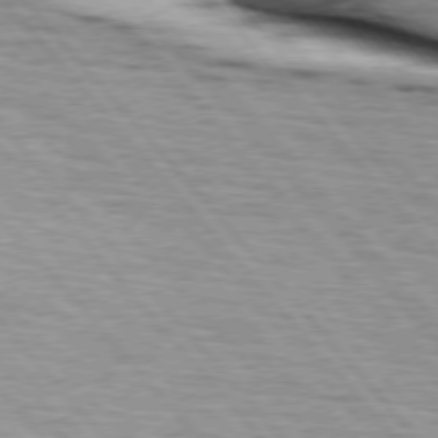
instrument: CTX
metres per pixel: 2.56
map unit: lApd
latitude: 75.7450
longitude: -82.5923
